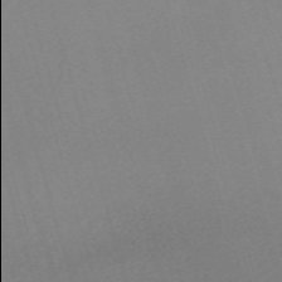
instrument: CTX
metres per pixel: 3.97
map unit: eHh
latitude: -61.8611
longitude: 50.0094
